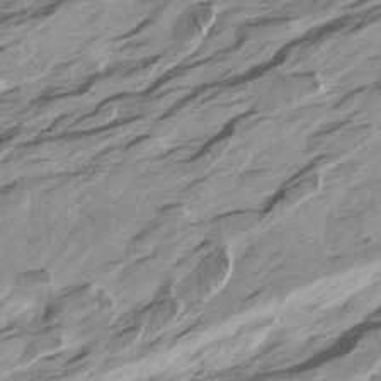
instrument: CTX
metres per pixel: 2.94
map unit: Htu
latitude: -6.9541
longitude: -70.0444
